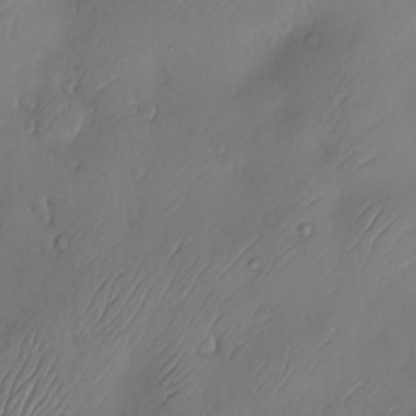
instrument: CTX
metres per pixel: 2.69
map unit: Hve
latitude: -10.6708
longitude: 173.5399
